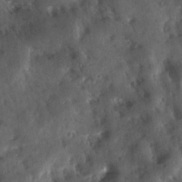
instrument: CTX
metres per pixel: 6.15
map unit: Ave
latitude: 17.9528
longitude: -131.5372
